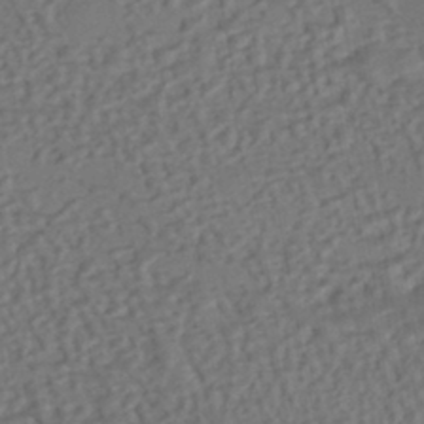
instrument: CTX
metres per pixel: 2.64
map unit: eHh
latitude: -43.2375
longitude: 120.4440
